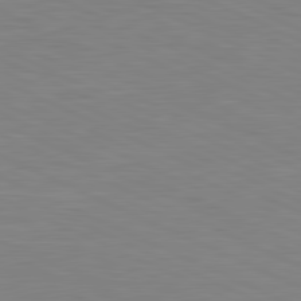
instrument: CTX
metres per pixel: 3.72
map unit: lApd
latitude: 81.4804
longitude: -168.0255
